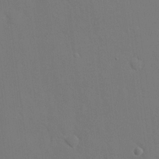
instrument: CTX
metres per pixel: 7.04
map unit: eHh
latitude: 18.8380
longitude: -66.9702
